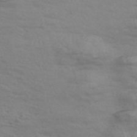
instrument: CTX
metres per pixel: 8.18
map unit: Nve
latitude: -57.5021
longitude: 54.3495
